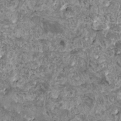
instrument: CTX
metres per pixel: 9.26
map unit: HNhu
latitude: 0.7624
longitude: 5.5777
